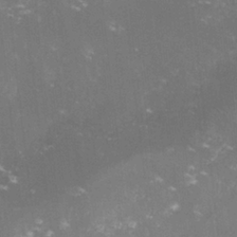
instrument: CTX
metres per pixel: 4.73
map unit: lHvf
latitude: -14.5763
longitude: -100.8947
